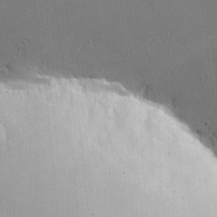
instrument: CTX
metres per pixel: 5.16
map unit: Nhu
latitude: 0.0822
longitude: -78.1767
